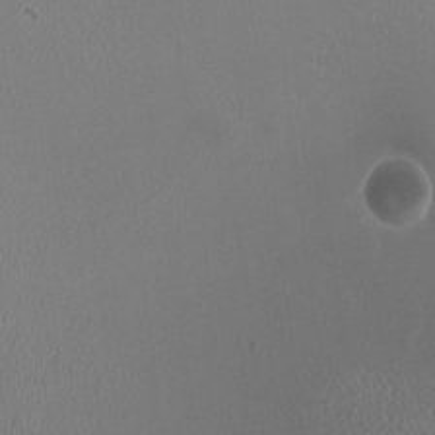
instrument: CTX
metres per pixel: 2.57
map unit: HNhu
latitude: -0.7841
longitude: -1.6127
